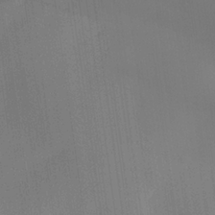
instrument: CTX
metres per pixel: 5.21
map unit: lHvf
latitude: 24.5545
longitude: 140.8219
